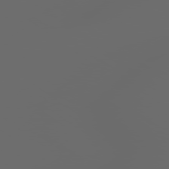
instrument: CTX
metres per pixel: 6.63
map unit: Hpe
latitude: 77.9528
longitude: -179.4049
